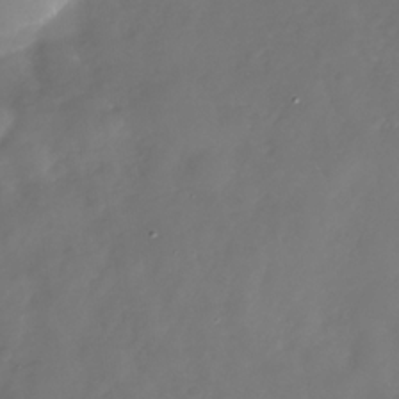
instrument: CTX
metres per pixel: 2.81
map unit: Nhe
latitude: -33.1431
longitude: -88.5924
